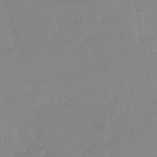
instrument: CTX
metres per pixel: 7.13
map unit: eHb
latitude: -44.8408
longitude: 84.6896
